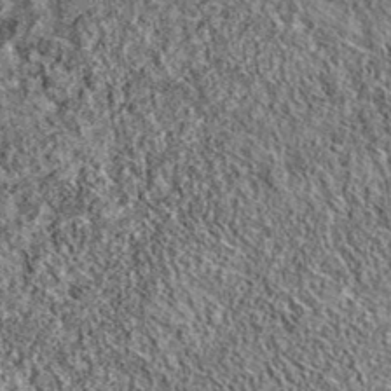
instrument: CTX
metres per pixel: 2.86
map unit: eAb
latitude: 36.4412
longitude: 109.8989
